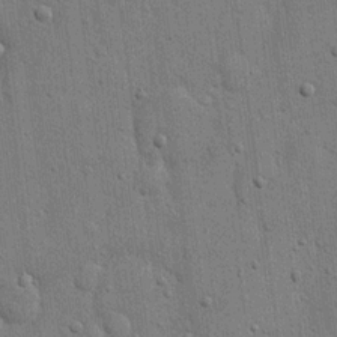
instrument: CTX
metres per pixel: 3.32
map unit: eHh
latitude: 15.5560
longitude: -69.1403
